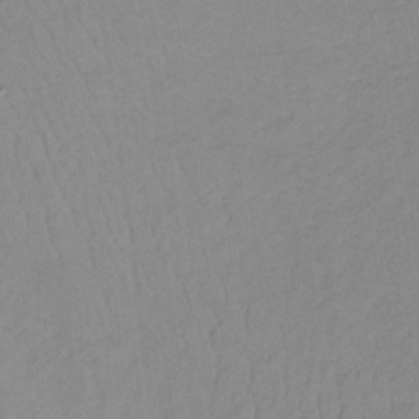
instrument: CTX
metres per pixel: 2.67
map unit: lHb
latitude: -32.7652
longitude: 64.4062
